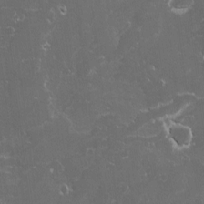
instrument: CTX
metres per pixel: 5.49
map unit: Ave
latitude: -10.8597
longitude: -117.5749
